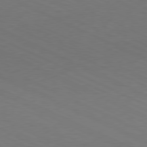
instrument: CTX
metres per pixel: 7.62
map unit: Hpe
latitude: -81.3888
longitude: 15.0676
